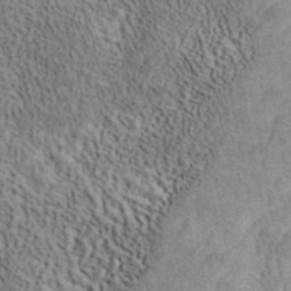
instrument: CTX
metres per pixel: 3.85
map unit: ANa
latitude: 41.7260
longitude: 16.0094
